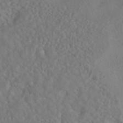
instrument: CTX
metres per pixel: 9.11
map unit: HNhu
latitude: -41.8611
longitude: 101.3698
